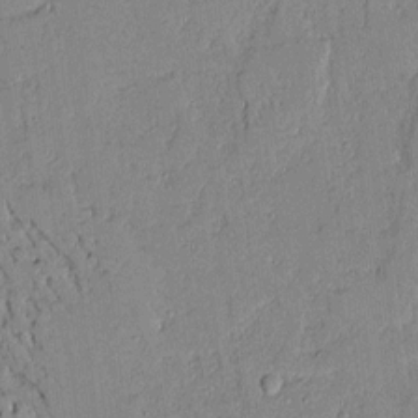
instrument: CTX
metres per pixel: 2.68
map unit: Aa
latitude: 10.6869
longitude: -129.0458
